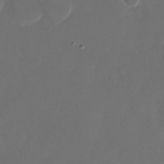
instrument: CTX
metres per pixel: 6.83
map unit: Nhu
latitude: -28.1039
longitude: -66.3845
